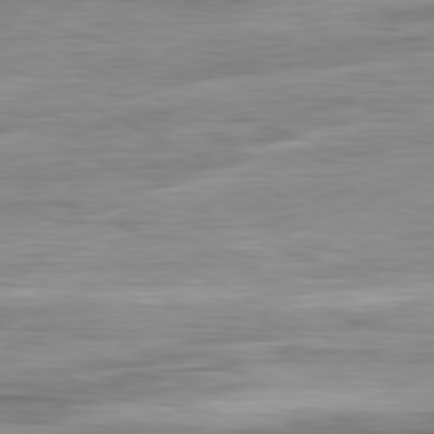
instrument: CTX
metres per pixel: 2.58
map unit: Ap
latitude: -81.8045
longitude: -67.2914
